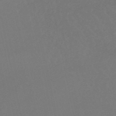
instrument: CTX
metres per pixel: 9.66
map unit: lHb
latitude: -50.5196
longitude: 81.3132
